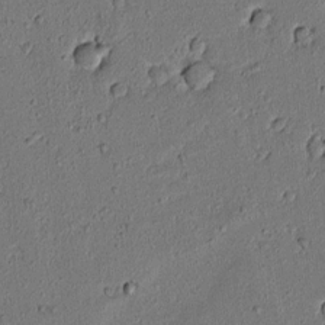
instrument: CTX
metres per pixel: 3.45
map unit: lAvf
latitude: 5.6883
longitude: 168.4629
